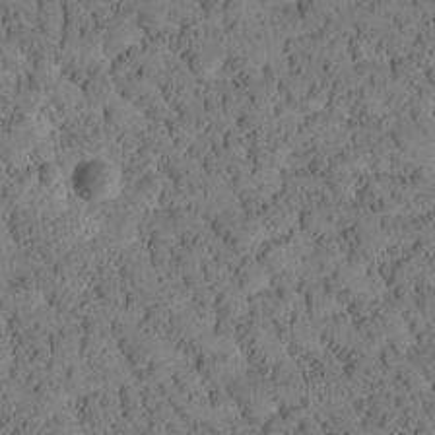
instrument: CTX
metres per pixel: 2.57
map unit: Htu
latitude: -3.6532
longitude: 172.8786
